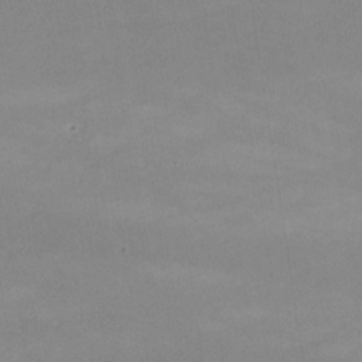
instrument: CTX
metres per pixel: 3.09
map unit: lHvf
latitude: -9.9367
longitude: -101.7450
